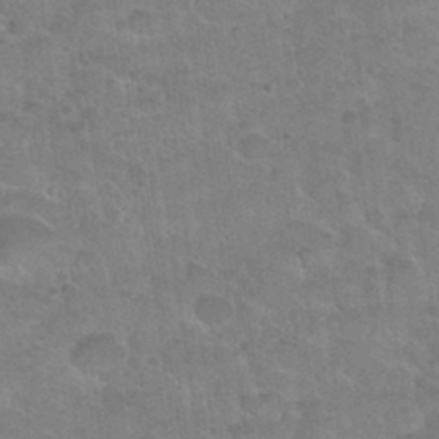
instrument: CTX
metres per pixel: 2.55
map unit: Nhu
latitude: 31.4238
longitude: -51.7260
